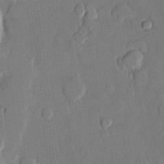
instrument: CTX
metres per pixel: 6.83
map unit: lHvf
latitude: 20.7435
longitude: 146.2928
